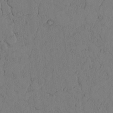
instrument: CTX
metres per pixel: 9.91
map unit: lAvf
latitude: 4.7057
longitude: 159.5966
